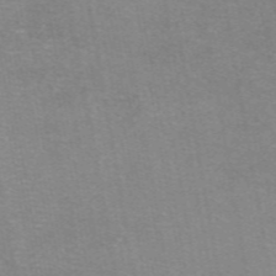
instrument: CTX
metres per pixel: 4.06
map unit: eAb
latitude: 48.7624
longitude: 105.5588
